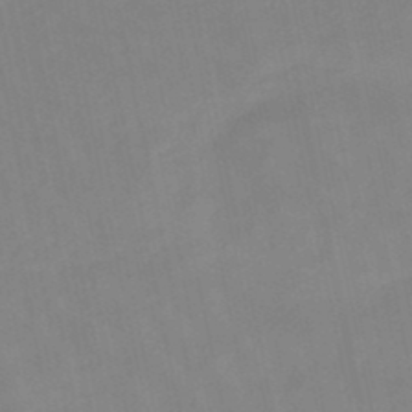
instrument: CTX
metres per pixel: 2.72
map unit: lHb
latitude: -48.2929
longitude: 84.0472
